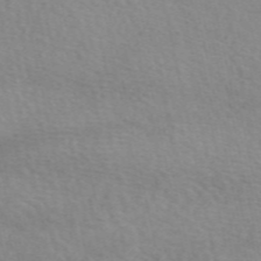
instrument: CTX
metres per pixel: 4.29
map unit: eAb
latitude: 51.0080
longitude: 107.1998
